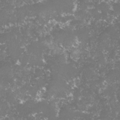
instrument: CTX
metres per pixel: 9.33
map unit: lHvf
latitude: -16.2551
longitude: -98.5923
